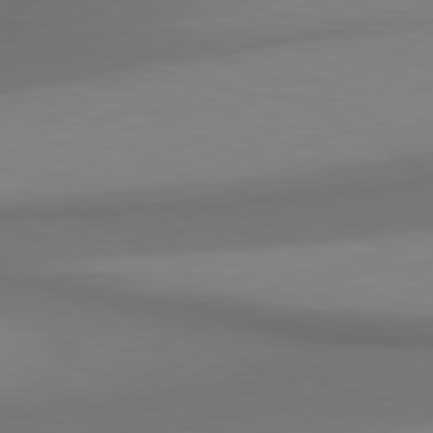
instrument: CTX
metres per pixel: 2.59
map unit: lApd
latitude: 80.7246
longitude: 160.2362
